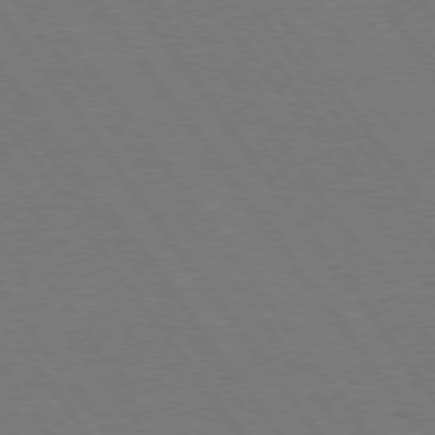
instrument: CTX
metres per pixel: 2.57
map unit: Hpe
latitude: 74.9136
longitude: -137.3671
